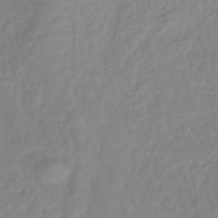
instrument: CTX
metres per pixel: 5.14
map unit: lHb
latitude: -41.8800
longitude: 75.5966
